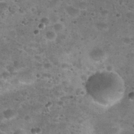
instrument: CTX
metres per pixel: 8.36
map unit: Nhu
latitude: 28.1200
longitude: -49.3671
